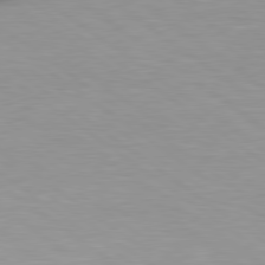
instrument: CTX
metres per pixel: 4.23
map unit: Hpe
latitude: 79.1403
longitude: -134.1955
